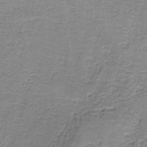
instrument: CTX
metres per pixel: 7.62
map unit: eAb
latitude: -36.8974
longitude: 52.7841
